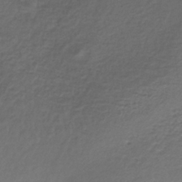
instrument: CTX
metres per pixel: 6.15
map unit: lHb
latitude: -35.7667
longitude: 61.1620
